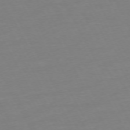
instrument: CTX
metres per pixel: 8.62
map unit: Ap
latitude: -74.2740
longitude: -69.7639
